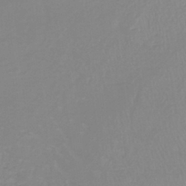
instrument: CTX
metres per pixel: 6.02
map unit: lHb
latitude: -40.3495
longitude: 65.4833
